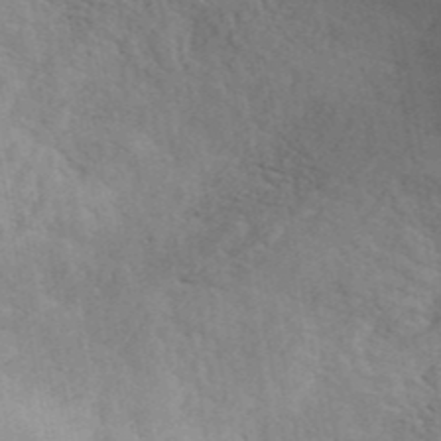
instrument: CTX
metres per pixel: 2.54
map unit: ANa
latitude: 41.6694
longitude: 50.8785
